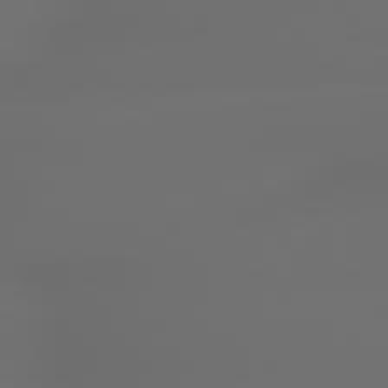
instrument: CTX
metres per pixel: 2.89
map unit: lApd
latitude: 79.2726
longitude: -135.5182
